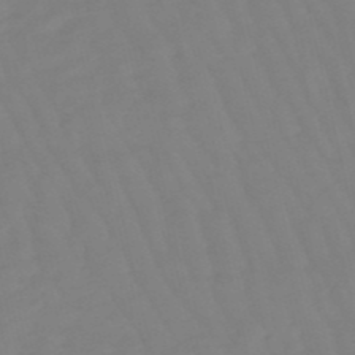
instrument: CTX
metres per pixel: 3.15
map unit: lHb
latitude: -49.4266
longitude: 76.3873
